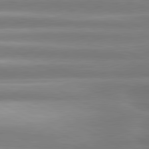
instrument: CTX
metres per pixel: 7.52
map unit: lApd
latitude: 80.8380
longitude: -135.5560
